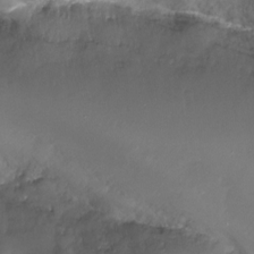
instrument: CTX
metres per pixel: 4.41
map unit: Nhu
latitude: -17.7100
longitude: -45.8016
